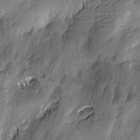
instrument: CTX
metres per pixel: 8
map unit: Htu
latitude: -2.9352
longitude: -177.2726
